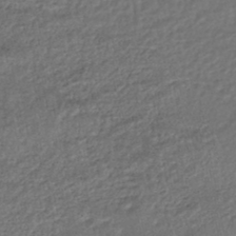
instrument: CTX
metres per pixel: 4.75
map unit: HNhu
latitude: -46.0850
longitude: 102.7841
